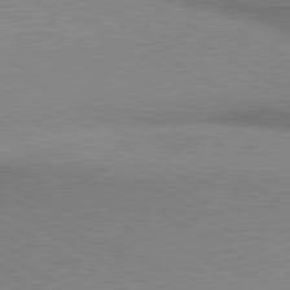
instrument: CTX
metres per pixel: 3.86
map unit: lApd
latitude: 80.1578
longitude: 166.0283
